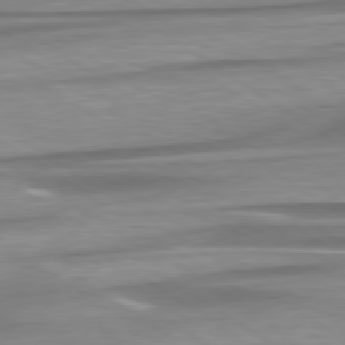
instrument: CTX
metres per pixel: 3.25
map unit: lApd
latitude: 79.3482
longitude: -114.3467
